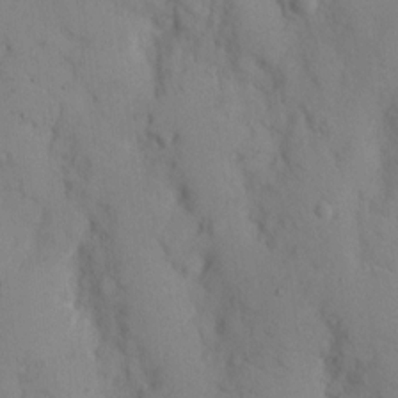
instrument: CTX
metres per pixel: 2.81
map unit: eHh
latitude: 12.2145
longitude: -61.7071
